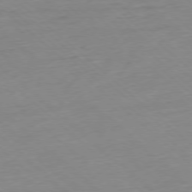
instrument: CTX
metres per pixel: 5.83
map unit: Ap
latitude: -77.5588
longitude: -96.8380
